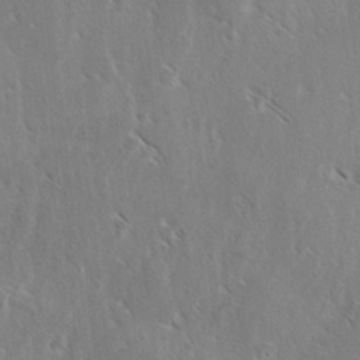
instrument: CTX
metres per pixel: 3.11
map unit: lAvf
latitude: -4.3117
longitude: -114.2900
